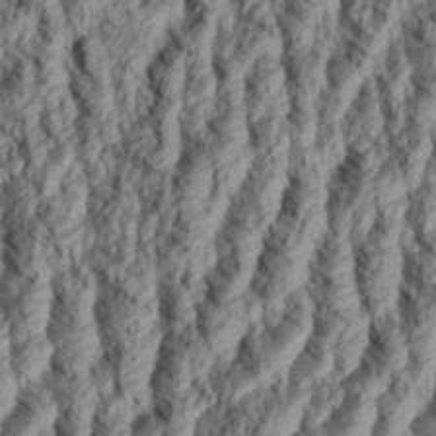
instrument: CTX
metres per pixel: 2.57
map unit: Aa
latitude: 34.2900
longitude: -137.3482
